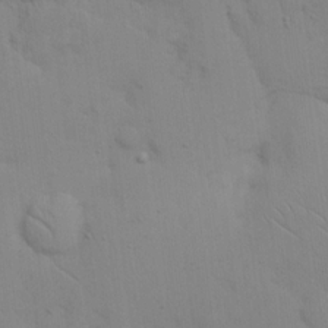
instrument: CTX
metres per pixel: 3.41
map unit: eHh
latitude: 16.8947
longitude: -62.8191
